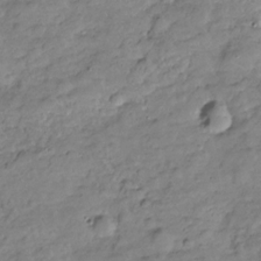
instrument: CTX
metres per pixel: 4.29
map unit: Hve
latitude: -28.9920
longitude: 94.7652
